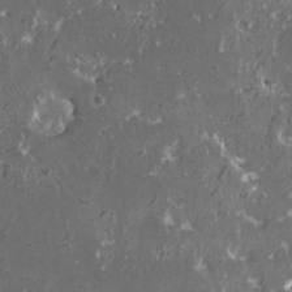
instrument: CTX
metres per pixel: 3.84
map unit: HNhu
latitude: 1.2914
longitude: 6.5385
